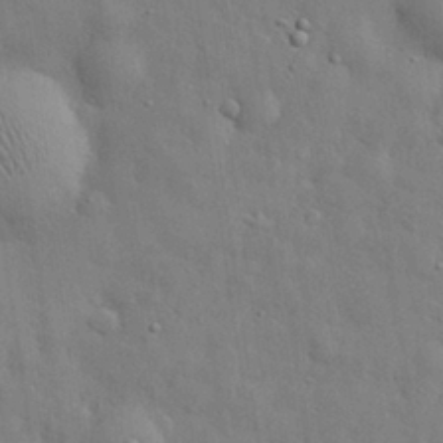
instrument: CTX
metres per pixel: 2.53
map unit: eHh
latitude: 29.3670
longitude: -75.9339
